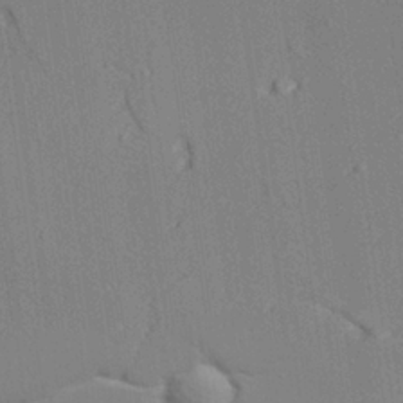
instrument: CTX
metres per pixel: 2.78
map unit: lAvf
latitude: 28.6112
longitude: -109.3670
